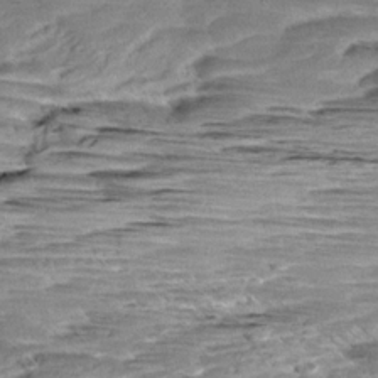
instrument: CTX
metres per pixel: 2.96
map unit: Aa
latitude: 9.8961
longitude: -141.0458
